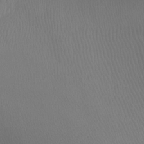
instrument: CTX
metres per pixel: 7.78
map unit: Ht
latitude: -6.9919
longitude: -30.4034
